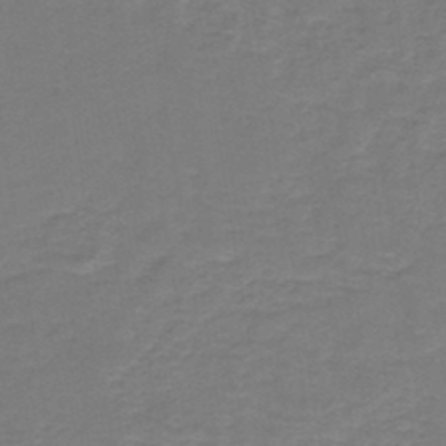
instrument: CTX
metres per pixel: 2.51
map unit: HNb
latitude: -43.1431
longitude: 49.0865
